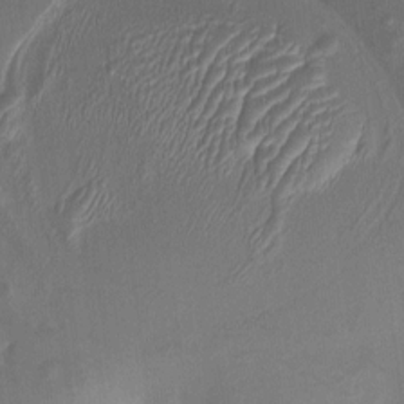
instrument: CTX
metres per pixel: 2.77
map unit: HNhu
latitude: 8.4034
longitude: -3.8961
